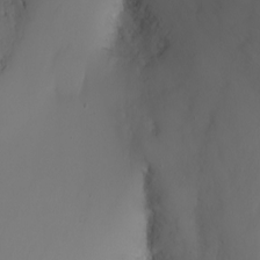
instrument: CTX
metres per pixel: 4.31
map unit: Nhu
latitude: -7.1431
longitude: -81.8205
